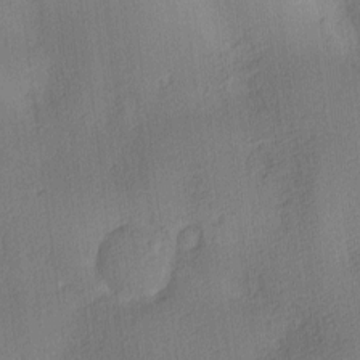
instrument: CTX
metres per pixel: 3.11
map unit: lAa
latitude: 3.8772
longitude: -112.2711
